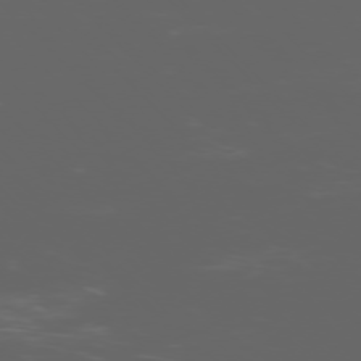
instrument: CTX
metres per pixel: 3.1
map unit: Ap
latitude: -76.1795
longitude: -75.4993
